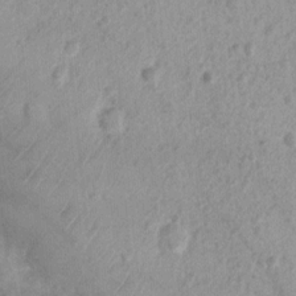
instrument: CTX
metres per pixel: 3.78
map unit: Nhu
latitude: 4.5735
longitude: -18.1577
